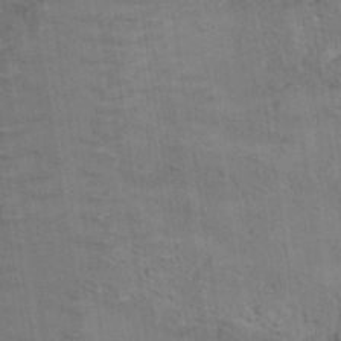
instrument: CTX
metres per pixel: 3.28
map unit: Hto
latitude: 9.5371
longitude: -35.5560
